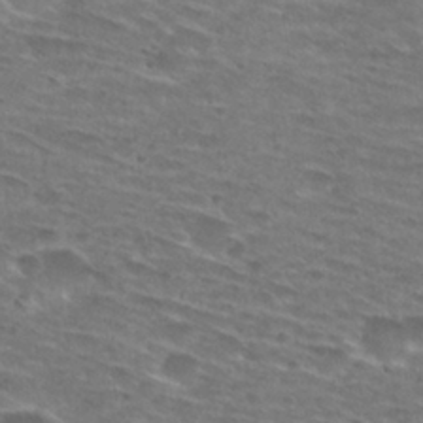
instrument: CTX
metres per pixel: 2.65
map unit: Hto
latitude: 28.9702
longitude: -47.6127
